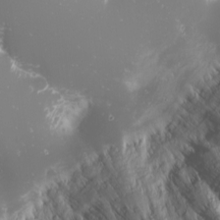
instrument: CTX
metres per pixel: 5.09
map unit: Nhu
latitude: -1.0109
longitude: -81.0458
